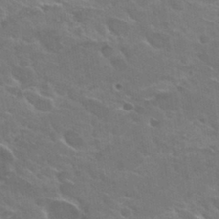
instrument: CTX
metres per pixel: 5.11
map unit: Hto
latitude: 29.8016
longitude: -43.9906
